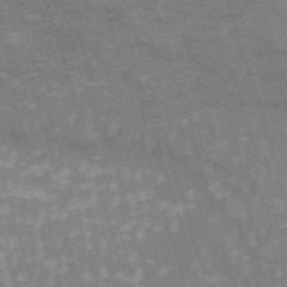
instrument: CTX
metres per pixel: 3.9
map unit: HNb
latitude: -53.8044
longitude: -42.6302
